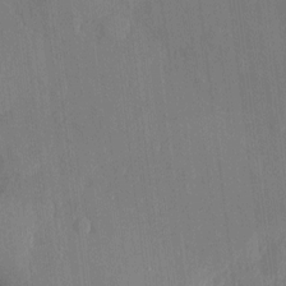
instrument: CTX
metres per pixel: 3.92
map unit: eHh
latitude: 5.0647
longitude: -72.9892
